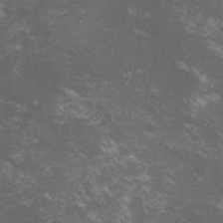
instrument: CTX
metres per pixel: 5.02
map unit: lHvf
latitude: -15.3132
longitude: -102.1578
